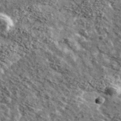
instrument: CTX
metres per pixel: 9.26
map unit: Ave
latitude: 41.1592
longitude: -107.8583
